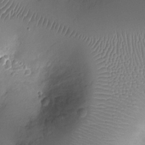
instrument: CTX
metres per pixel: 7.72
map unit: Ht
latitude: -9.8989
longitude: -20.8758
